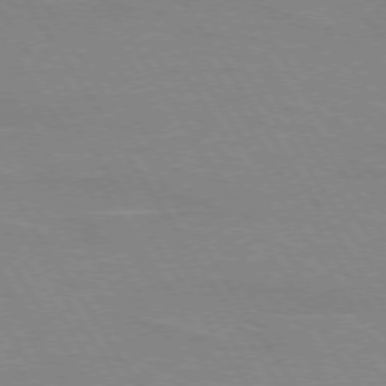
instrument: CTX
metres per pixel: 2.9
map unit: lApd
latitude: 73.4616
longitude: -56.3278
